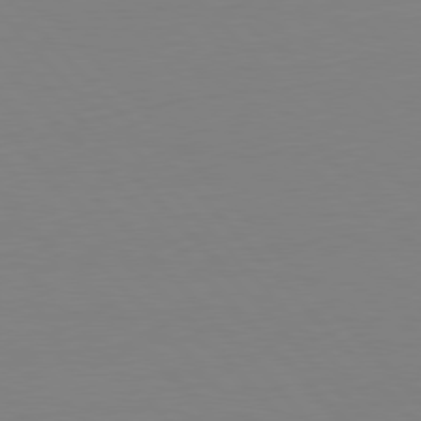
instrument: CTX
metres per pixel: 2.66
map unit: Ap
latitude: -79.7666
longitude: -56.3845
